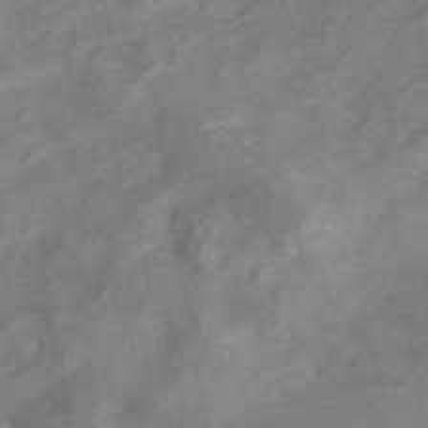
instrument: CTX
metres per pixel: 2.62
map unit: ANa
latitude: 42.1011
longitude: 15.8612
